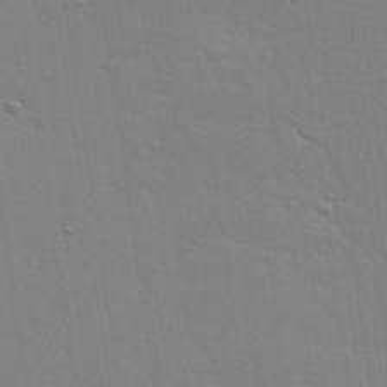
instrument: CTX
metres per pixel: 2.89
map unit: Aa
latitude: 26.1389
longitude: -136.7813
